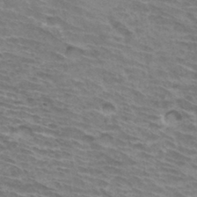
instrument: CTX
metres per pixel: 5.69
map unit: Hto
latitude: 33.8205
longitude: -43.2159
